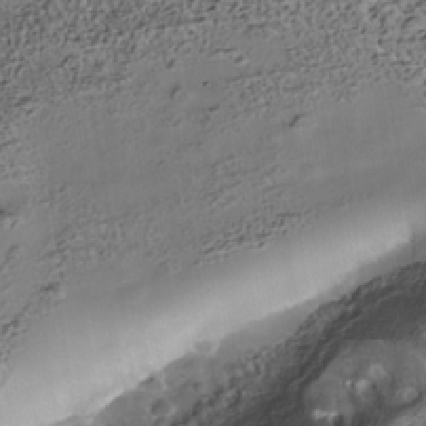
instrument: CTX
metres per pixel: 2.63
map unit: Nhe
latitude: -39.9556
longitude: -117.0647
